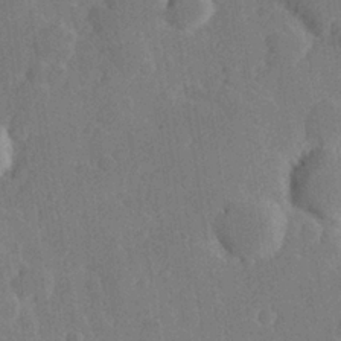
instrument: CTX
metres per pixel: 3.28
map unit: Hve
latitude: 25.0458
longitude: 149.9556
